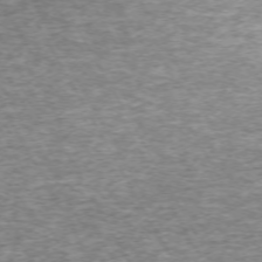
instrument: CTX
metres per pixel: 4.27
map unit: Hpe
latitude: -71.7478
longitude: 13.3132
